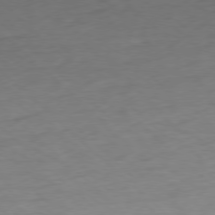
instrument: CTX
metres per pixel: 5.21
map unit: Ap
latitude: -78.7274
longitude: -71.3481
